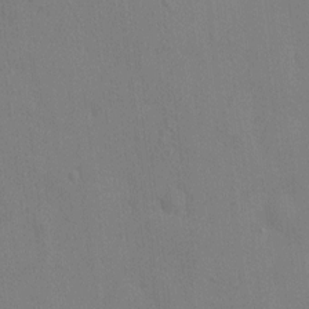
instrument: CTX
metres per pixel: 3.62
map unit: HNhu
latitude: 6.7435
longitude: -3.2915
